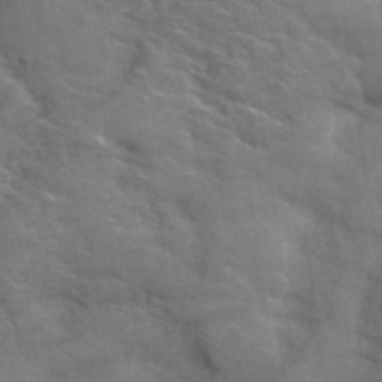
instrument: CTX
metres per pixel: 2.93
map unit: Hto
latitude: 38.7246
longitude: -43.9528
